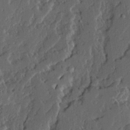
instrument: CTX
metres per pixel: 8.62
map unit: Ave
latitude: 14.7436
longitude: -137.1592
